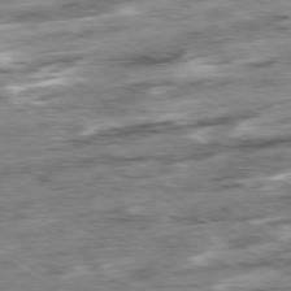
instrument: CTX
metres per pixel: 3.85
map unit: Hpe
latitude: -79.4643
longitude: -21.2726
